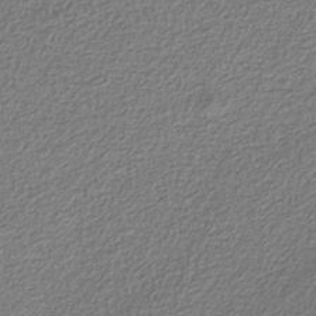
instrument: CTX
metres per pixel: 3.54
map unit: eAb
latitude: -38.1795
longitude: 52.7463
